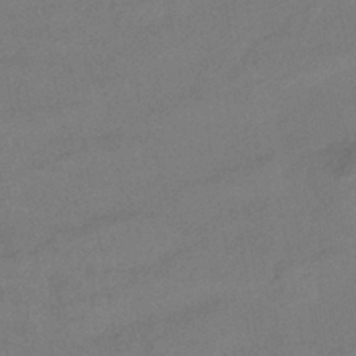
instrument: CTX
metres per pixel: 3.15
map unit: eHb
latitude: -43.3698
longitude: 88.1606
